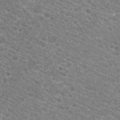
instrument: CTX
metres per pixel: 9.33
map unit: Hto
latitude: 21.1970
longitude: -39.8394
